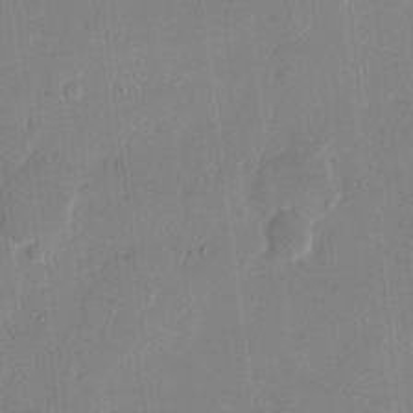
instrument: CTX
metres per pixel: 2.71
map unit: eHh
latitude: 12.8002
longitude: -68.9136
